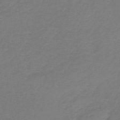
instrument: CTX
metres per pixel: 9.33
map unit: HNb
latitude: -38.0283
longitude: 55.3132
